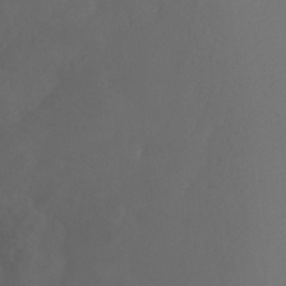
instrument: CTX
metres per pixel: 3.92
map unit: Ht
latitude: -6.9919
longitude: -27.9717
